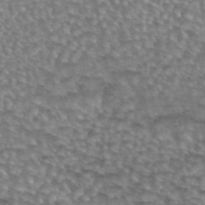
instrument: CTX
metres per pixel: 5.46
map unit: eAb
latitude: 44.2900
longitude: 104.7652
